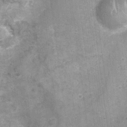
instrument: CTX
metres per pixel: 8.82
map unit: Nhu
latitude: 1.1781
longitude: -17.5371
